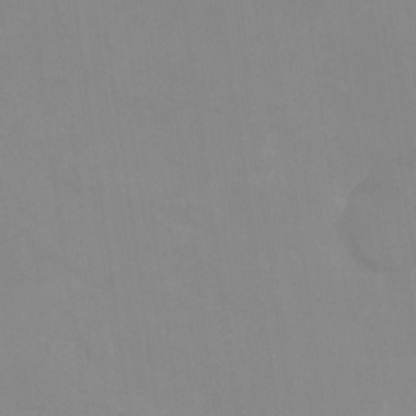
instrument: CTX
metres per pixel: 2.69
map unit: Ht
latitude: -13.3321
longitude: -58.5168
